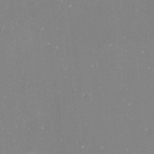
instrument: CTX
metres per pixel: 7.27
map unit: Nve
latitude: -17.3699
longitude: -59.0836
